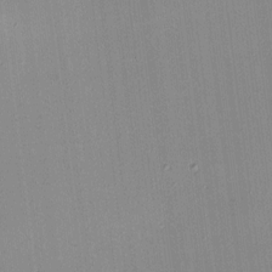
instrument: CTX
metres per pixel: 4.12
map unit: HNhu
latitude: 8.2334
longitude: 13.4832
